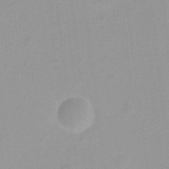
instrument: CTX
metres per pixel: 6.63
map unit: Hto
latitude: -8.2928
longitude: -42.3089
